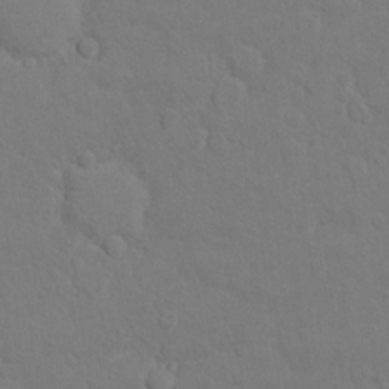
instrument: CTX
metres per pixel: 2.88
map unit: Ht
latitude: 11.5749
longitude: -33.3671
